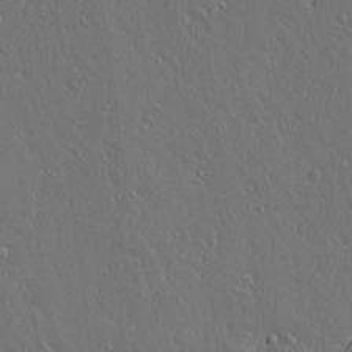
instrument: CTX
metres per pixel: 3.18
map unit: lAvf
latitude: 15.5938
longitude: -126.4412
